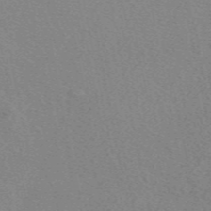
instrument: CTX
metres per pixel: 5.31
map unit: eAb
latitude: 49.8016
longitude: 107.6722
